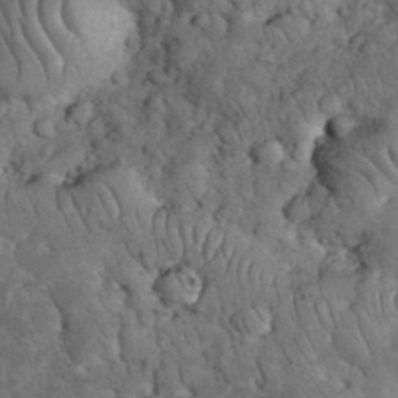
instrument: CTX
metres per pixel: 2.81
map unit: eHh
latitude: 33.4804
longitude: -65.6694
